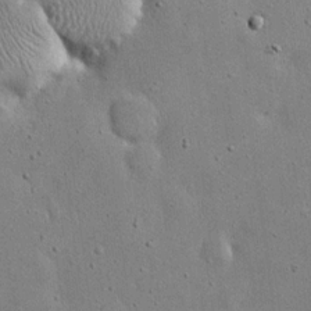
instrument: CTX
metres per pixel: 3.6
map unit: eHh
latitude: 20.2901
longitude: -71.9150
